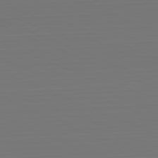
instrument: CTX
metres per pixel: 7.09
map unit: Hpe
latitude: -81.9367
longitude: 7.0108
